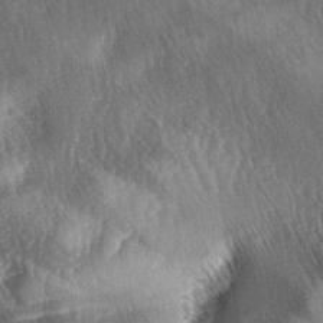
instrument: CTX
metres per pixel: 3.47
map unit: lAa
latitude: -5.4265
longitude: -127.0837
